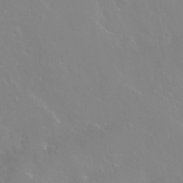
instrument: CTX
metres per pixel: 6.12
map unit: Nhu
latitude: 25.7449
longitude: -58.7246
